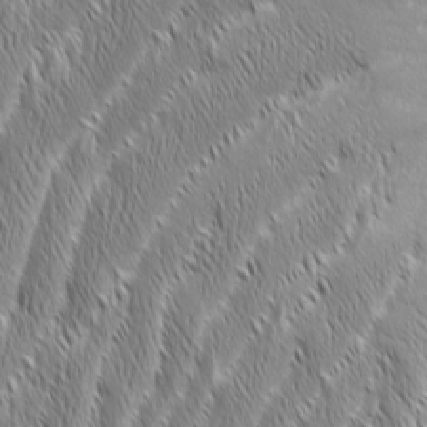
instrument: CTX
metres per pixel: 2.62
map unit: Aa
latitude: 7.8961
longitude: -130.1389
